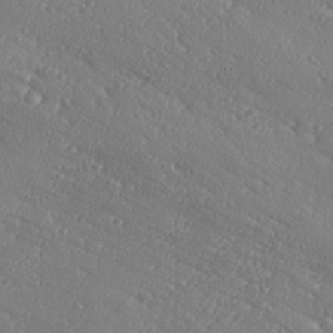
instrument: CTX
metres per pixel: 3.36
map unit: Ave
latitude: 18.7624
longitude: -137.6694
